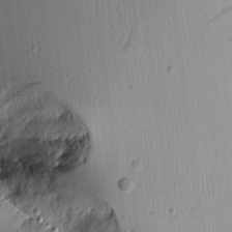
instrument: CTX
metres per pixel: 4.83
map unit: Aa
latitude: 11.8583
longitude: -127.2915
